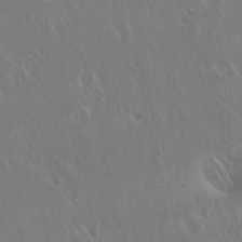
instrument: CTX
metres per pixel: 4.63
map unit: Hto
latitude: 19.0080
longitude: -56.9891
